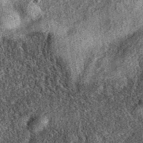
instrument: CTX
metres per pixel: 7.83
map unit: eAb
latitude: 38.6301
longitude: 109.0108
